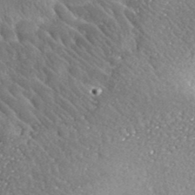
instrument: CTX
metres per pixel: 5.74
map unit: lHvf
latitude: 37.6316
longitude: -87.7827
